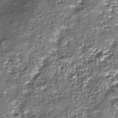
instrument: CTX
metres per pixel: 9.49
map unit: Nhu
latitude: -40.0850
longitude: -86.1200
